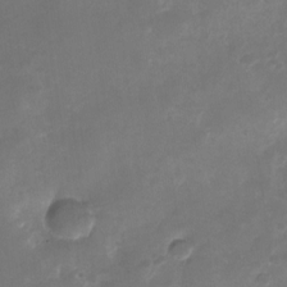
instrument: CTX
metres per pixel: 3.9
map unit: Nhu
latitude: -26.5951
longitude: -70.8191
